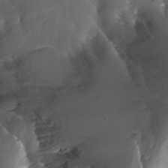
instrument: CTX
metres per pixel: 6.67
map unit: Htu
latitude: -12.4440
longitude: -74.0444
